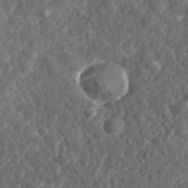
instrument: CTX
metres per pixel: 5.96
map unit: eHh
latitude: 35.2348
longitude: -79.3482
